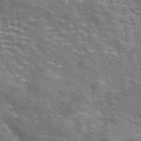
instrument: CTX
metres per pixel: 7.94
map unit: eAb
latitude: 44.4034
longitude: 111.8611
